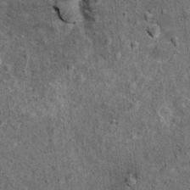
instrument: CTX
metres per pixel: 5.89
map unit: Hto
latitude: 11.8772
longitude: -38.5357
